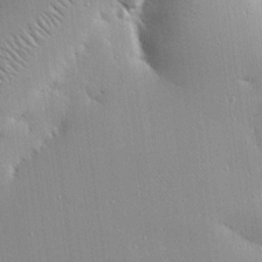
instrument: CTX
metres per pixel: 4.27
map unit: eHh
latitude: 24.1577
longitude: -89.4427
